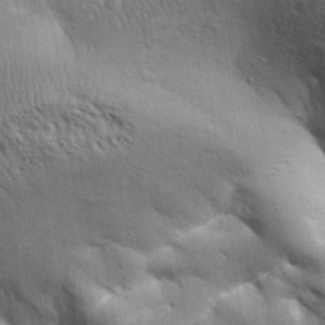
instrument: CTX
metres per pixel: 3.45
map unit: Aa
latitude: 33.1592
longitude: -144.1955
